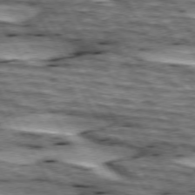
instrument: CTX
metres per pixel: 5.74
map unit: lApd
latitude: 74.2523
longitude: -55.7827
